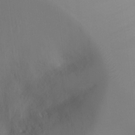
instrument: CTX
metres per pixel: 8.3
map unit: Ht
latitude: -6.5951
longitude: -26.4034
